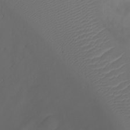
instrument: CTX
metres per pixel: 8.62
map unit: Ht
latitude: 1.3670
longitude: -21.8017
